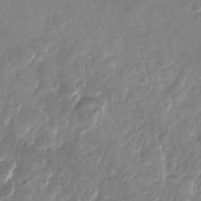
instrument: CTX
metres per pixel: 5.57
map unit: Nhu
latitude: -27.9745
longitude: -67.9339
